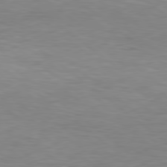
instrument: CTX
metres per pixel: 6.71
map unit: Hpe
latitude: 79.2537
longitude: -128.6301
